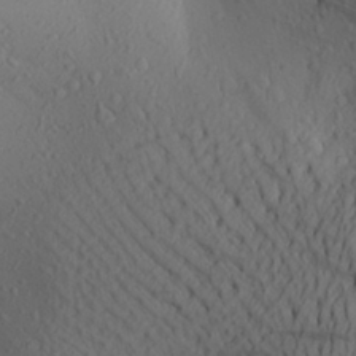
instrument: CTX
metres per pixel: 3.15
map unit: Aa
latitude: 26.1200
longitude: -147.5938
